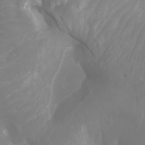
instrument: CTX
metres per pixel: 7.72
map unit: Ht
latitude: -2.8030
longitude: -61.7449
